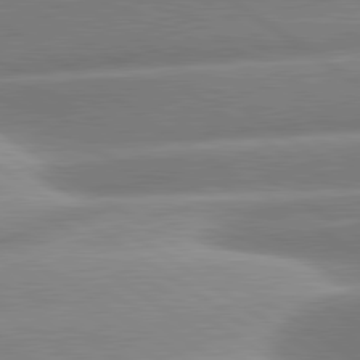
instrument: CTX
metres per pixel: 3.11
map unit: lApd
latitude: 81.1592
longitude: -158.2712
